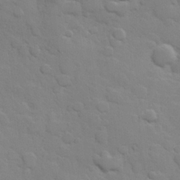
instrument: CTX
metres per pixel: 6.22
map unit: Hve
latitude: 24.3845
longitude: 148.5574
